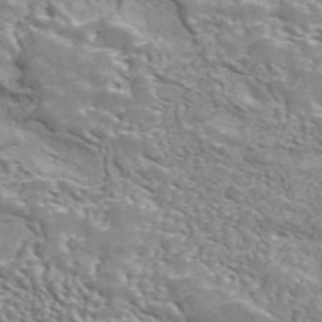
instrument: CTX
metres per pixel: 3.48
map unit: ANa
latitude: 45.7639
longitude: 38.8786
